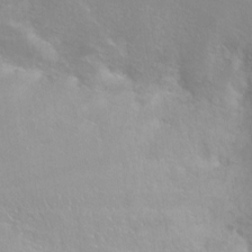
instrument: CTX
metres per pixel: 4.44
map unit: Nve
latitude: -25.0108
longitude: -109.6316
